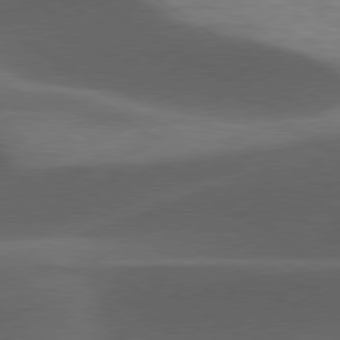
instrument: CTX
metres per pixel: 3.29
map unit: lApd
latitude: 79.1592
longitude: -50.2144
